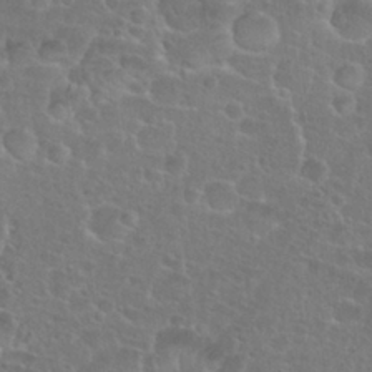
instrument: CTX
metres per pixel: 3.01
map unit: Nhu
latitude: 27.3293
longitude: -51.4993
